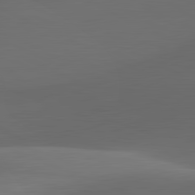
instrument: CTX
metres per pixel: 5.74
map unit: lApd
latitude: 82.0255
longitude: 129.3699
